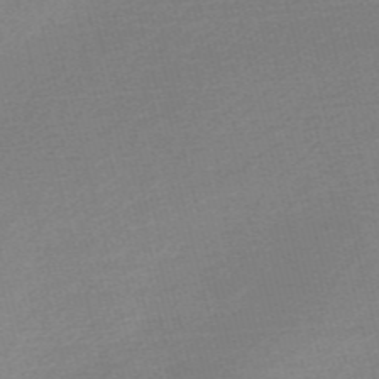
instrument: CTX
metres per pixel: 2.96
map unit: Nve
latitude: -56.9730
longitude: 61.3132
